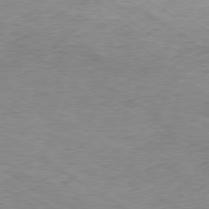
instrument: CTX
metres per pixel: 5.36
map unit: Hpe
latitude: -79.2376
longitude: 10.8030
